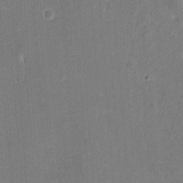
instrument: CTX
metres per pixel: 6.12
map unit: eHh
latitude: 8.6869
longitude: -73.5938
